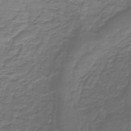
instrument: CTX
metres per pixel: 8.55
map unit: lHb
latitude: -42.2928
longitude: 58.6518
